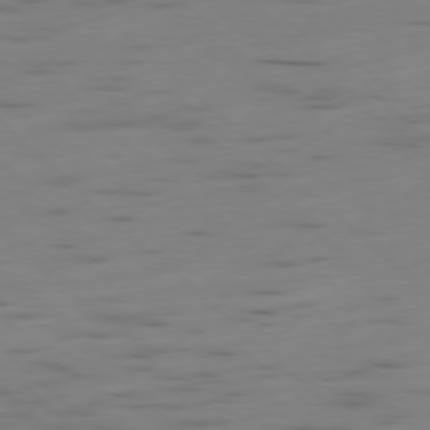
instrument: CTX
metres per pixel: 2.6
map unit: Ap
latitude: -78.7085
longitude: -62.0444
